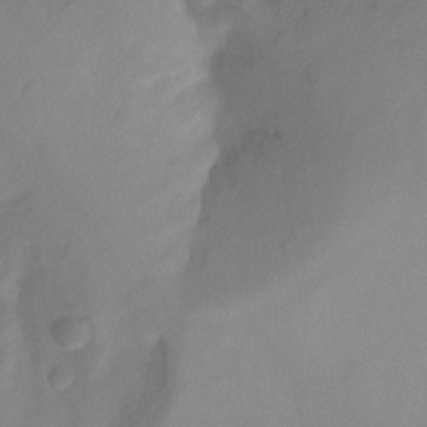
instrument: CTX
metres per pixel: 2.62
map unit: Nhu
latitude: -14.1795
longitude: -54.8002
